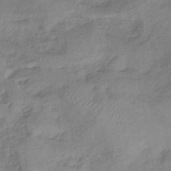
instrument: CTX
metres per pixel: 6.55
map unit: lHb
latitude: -41.1620
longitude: 78.2172
